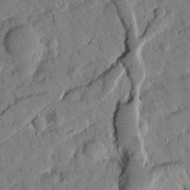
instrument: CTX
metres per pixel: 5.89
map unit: Htu
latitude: 1.5938
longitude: 177.8611
